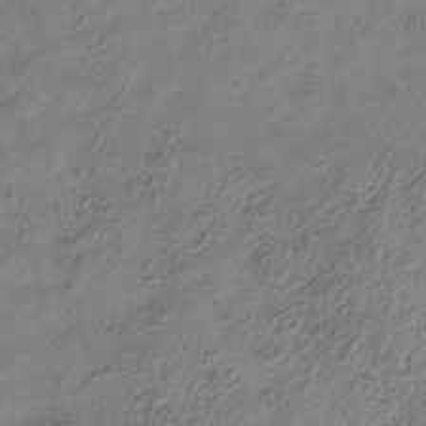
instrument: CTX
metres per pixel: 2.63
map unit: Hve
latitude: -34.8597
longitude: 89.4265
